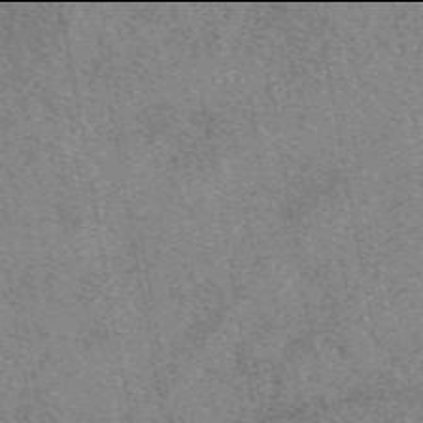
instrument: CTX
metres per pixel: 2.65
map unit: eAb
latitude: 49.9906
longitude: 115.2565
